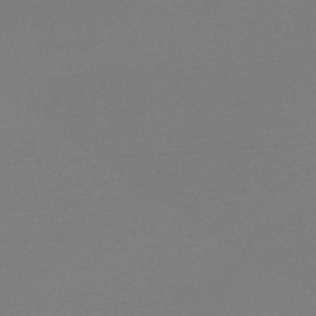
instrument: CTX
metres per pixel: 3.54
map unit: Nve
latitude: -57.2565
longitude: 62.5762
